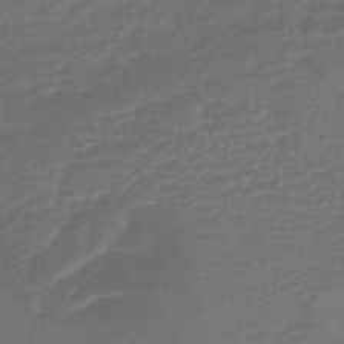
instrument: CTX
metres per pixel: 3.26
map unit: eHb
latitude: -43.1809
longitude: 82.2172
